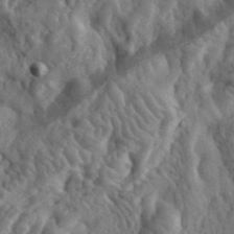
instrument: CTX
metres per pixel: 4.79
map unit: eHh
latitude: 33.3293
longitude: -78.2334
